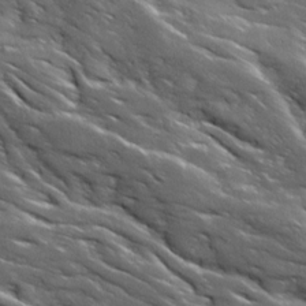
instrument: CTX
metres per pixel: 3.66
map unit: Ave
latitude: 18.9324
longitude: -136.1956
